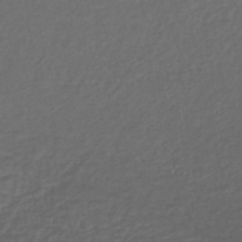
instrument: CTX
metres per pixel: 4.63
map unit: lHb
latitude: -38.7841
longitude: 70.2929
